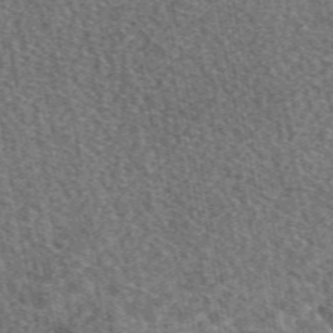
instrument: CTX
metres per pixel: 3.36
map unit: eAb
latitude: 49.1025
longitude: 117.1620
